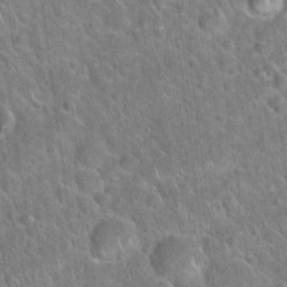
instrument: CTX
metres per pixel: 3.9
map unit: Hto
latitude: 20.8191
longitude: -50.9891
